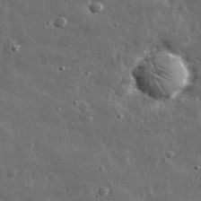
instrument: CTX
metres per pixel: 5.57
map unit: lHvf
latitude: 32.3089
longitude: -90.4601
